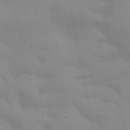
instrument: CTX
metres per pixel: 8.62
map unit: Aa
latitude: 32.7435
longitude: -145.7072
